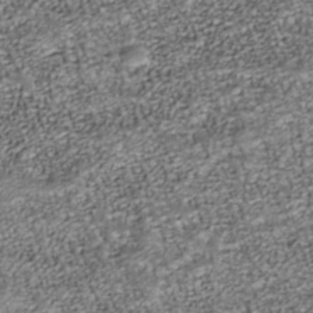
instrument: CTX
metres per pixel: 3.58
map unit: Nhu
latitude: -38.6141
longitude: -81.6127
